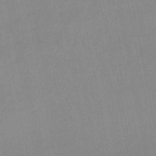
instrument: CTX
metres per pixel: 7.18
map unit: lHb
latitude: -48.6141
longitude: 75.5777
